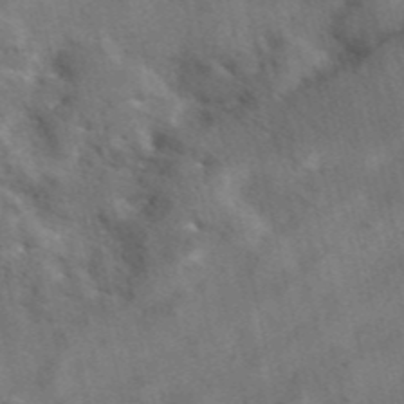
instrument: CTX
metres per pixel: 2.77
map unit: eAb
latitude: 42.3656
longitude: 108.7841
